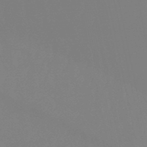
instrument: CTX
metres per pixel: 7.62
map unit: eHb
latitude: -50.7652
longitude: 73.7288
